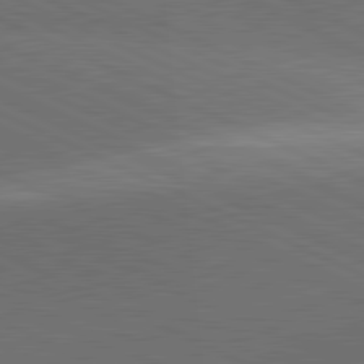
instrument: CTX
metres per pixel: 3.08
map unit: lApd
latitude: 81.6127
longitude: 148.8597
